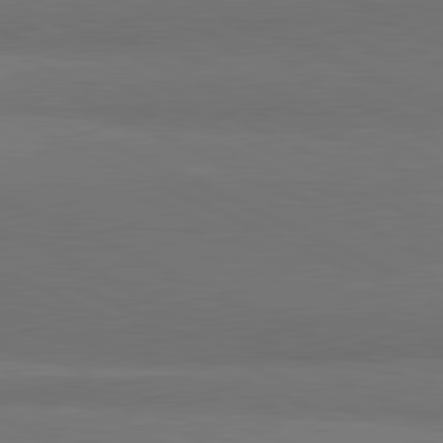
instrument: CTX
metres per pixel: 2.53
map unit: lApd
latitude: 81.8205
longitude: 157.5021
